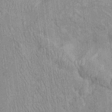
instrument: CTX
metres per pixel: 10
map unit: Htu
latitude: -5.7099
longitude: 152.7841
